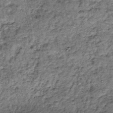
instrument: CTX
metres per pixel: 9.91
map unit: lHb
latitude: -36.5573
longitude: 67.3132
